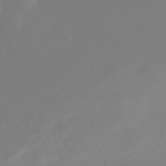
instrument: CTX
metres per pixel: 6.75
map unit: HNhu
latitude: -40.9730
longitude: 100.4817
